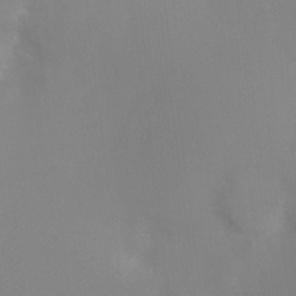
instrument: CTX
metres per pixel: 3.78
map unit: Ht
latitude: -8.4062
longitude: -34.1955
